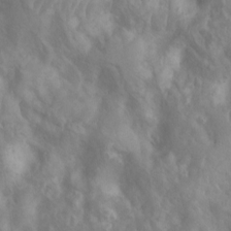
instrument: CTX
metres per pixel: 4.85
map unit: Ht
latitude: 2.9513
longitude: -26.4790
